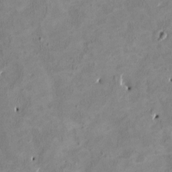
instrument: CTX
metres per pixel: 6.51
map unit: HNhu
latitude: 2.7246
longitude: -4.6868
